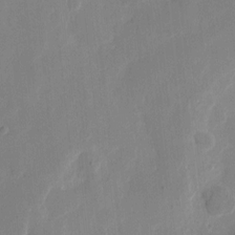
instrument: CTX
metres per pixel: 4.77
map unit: eHh
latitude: 10.2901
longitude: -67.7071
